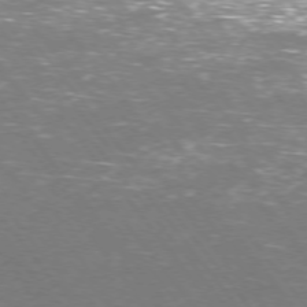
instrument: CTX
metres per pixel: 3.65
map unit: Ap
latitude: -76.0094
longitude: -69.8772
